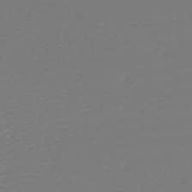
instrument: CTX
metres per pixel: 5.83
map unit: HNb
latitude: -49.8234
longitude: -43.7828
